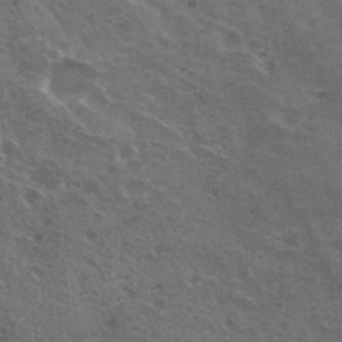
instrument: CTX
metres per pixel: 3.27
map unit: Nhu
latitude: 21.6505
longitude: -30.7625
